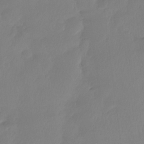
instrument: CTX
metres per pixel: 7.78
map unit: Ht
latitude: -14.5763
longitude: -52.1578
